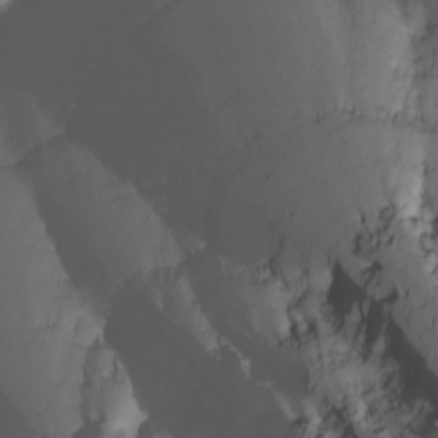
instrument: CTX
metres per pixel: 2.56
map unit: Nhu
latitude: -4.3684
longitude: -76.3656
